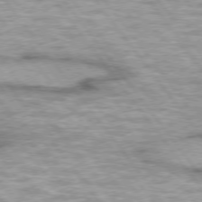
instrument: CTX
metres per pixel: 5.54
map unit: lApd
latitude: 74.9703
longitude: -48.7057
